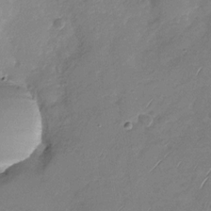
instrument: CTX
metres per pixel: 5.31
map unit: Nhu
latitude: -29.5966
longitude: -59.8205
